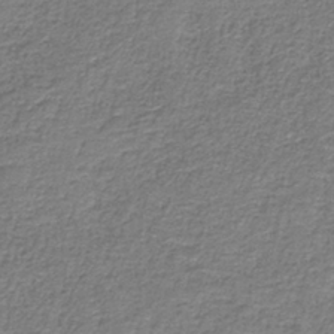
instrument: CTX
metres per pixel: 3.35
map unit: eAb
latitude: -36.0850
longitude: 52.3306
